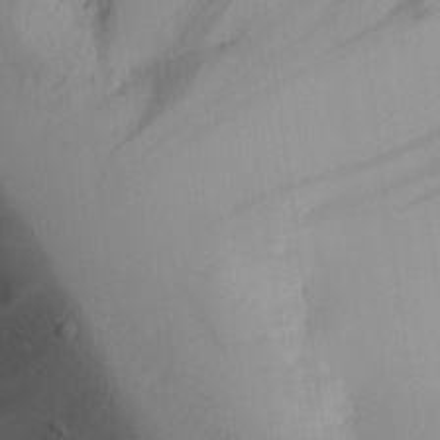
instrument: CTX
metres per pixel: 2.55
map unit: Aa
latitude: 26.0822
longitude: -132.4412
